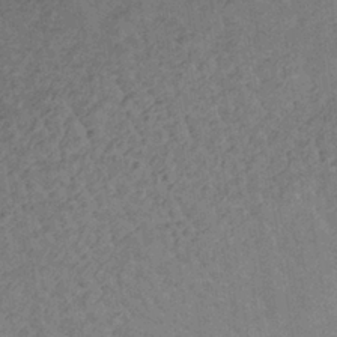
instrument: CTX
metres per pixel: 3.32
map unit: lHb
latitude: -35.6911
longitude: 71.0109
